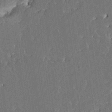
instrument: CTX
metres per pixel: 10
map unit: HNhu
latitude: 5.2915
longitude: -6.1767
